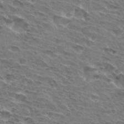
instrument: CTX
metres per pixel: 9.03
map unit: Hto
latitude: 32.7057
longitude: -44.5923
